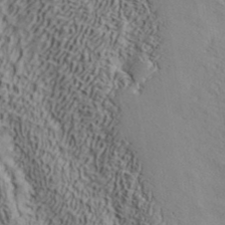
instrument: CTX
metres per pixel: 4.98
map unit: ANa
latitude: 41.7260
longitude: 55.6533
